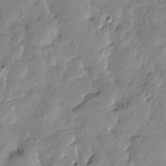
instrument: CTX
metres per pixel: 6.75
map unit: Htu
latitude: -9.3887
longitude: 176.6707
